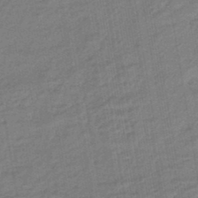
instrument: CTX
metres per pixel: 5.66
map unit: eHb
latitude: -46.2550
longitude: 88.0283
